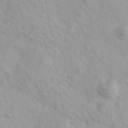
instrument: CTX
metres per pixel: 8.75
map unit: Ave
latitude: 39.8961
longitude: -107.4426
